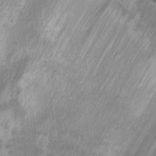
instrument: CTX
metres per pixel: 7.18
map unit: Ht
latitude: 9.0270
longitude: -38.4034
